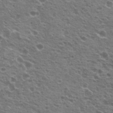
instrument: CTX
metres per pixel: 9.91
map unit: Hto
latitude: 21.3671
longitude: -31.5371
